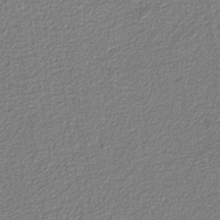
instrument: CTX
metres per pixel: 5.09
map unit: eAb
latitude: -38.2551
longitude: 52.3495
